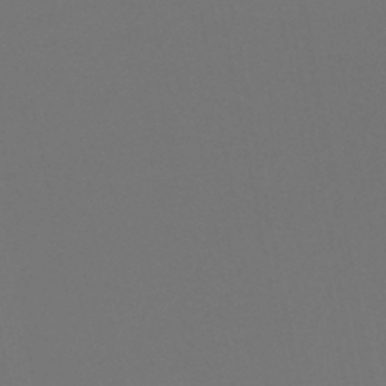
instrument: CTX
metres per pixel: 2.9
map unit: HNb
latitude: -47.5966
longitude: -43.0459
